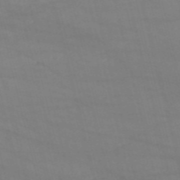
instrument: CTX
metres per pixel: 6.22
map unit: HNb
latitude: -53.1809
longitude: -37.5371
